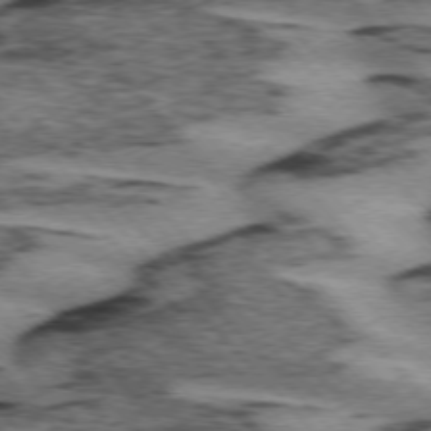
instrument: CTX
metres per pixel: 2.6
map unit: lApd
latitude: 75.1214
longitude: -78.5168
